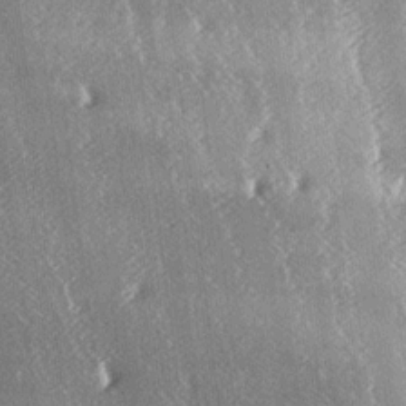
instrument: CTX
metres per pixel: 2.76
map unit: lAa
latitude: -6.7085
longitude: -124.7435
